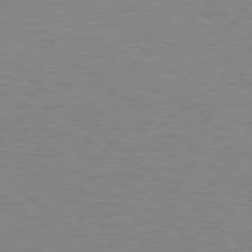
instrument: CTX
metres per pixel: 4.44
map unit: Hpe
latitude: 78.3090
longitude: -151.3481
